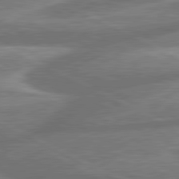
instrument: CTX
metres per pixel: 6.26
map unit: lApd
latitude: 80.9514
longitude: -167.3481
